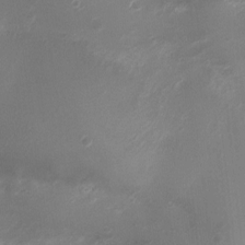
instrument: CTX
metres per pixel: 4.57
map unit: Ht
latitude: 1.3292
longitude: -19.9528
